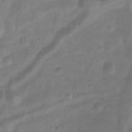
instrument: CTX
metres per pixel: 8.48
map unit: Htu
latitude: 2.6679
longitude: -21.8773
